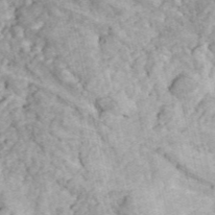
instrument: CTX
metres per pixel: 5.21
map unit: ANa
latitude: 45.4048
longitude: 46.0472
